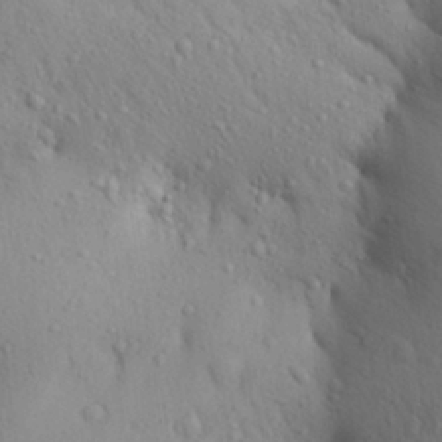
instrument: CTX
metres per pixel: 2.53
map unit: Aa
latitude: 27.4804
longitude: -148.6113
